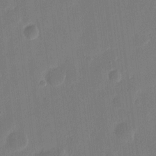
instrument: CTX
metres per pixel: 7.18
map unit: eHh
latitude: 9.2726
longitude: -68.0255
